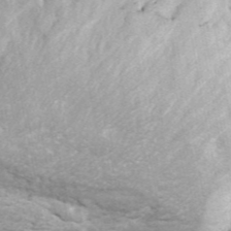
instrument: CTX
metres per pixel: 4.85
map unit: ANa
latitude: 45.1970
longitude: 38.5196
